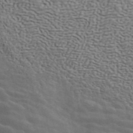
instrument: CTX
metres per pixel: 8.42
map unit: ANa
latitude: 43.1970
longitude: 48.3496
